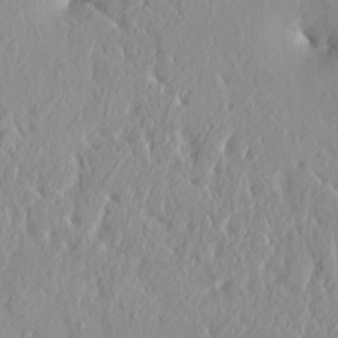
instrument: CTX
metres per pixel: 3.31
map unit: HNhu
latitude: 2.4034
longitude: 7.6722
